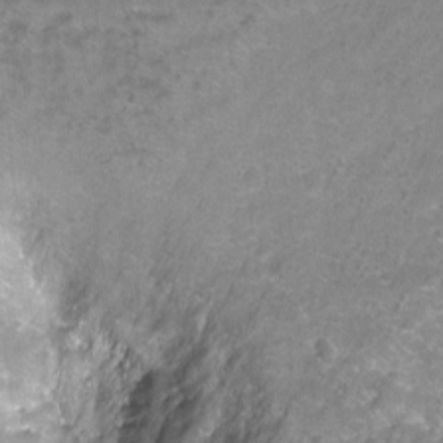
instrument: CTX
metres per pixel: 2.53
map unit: Hto
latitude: -4.8975
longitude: -35.3292
